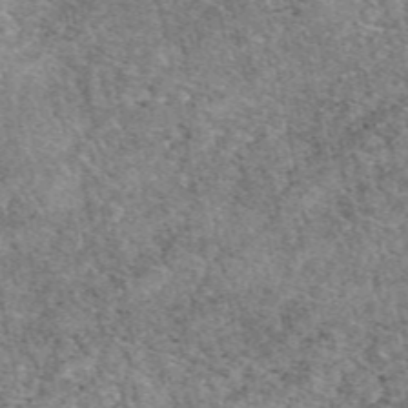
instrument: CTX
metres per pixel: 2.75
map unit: eAb
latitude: 48.1011
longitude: 116.5195
